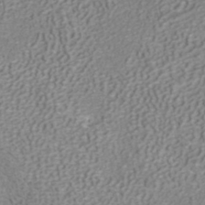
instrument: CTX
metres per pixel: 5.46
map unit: ANa
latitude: 41.2536
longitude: 27.1620
